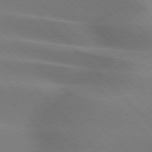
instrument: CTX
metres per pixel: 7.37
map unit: lApd
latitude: 75.5560
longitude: -61.9717
